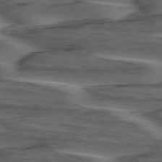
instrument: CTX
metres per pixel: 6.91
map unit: lApd
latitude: 75.6127
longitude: -70.9891
